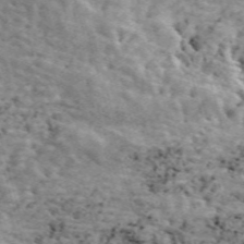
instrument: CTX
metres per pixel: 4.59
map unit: ANa
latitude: 49.6694
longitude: -81.2159
